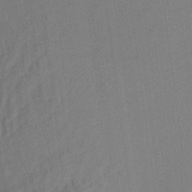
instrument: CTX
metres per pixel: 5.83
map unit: Aa
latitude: 21.0081
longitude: -140.8569
